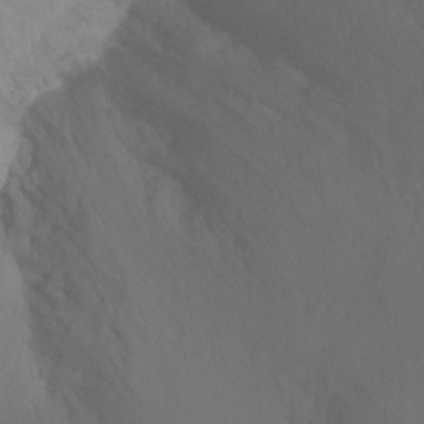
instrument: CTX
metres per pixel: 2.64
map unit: Ht
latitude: -8.4629
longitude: -37.0648
